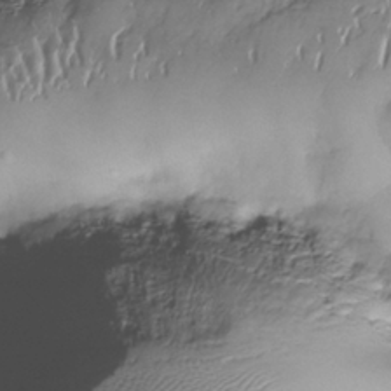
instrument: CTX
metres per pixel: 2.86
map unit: Nhe
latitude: -37.4643
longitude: -147.8395
